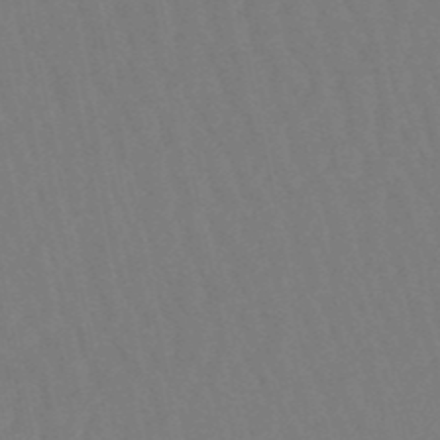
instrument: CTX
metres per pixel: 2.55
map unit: lHb
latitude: -50.1417
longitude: 71.4455
